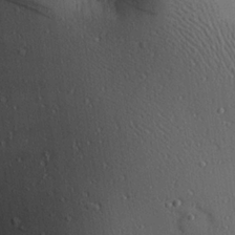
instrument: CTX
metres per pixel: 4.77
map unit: eHh
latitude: 24.9324
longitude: -71.8016
